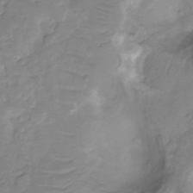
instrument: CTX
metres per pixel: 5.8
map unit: Nhu
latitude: -11.8800
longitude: -22.8191
